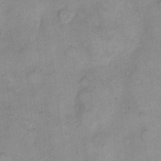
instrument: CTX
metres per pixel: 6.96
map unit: eHh
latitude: 11.2159
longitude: -64.5735
